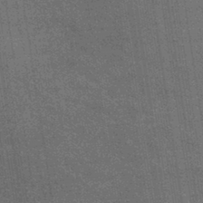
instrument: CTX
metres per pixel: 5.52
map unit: lHb
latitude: -40.1039
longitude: 75.7667
